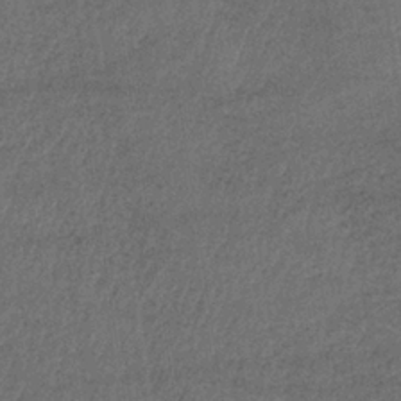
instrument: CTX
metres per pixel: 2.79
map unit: HNb
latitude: -34.2362
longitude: 62.6707
